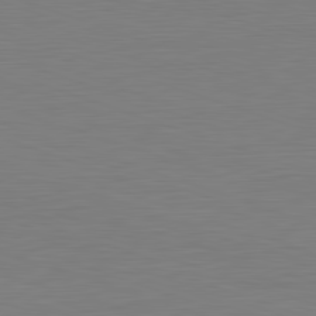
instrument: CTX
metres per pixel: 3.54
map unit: Hpe
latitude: -82.1984
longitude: 11.0298
